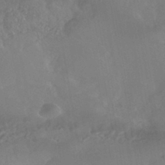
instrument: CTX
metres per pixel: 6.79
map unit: HNhu
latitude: -43.2375
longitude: 94.7085
